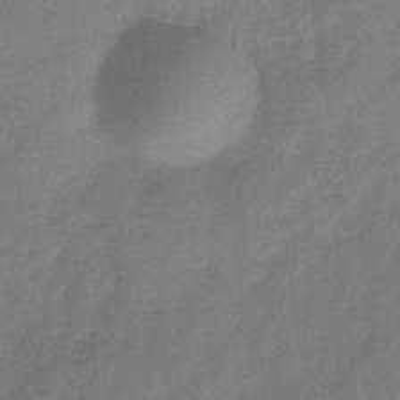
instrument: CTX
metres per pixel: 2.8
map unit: eHb
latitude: -31.3509
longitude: 74.4629
